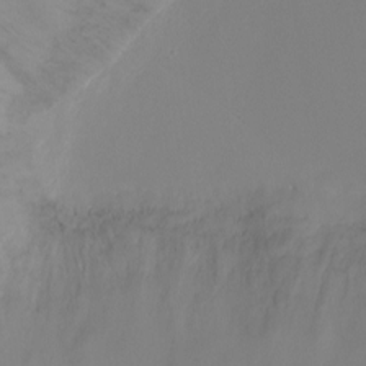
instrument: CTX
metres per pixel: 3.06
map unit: Ht
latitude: -5.9367
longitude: -26.1011
